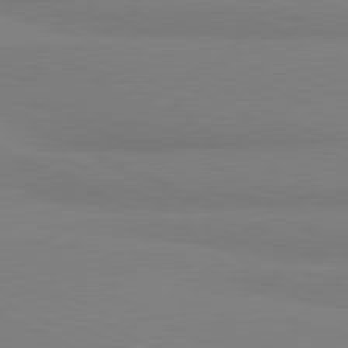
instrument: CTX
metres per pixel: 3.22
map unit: lApd
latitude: 81.0647
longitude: 178.6329
